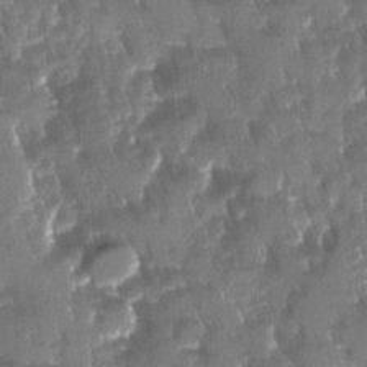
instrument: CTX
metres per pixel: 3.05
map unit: Ave
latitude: -11.2754
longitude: -119.4048
